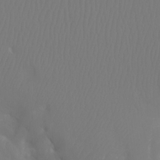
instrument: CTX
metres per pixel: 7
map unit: Ht
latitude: -7.3887
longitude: -31.3860
